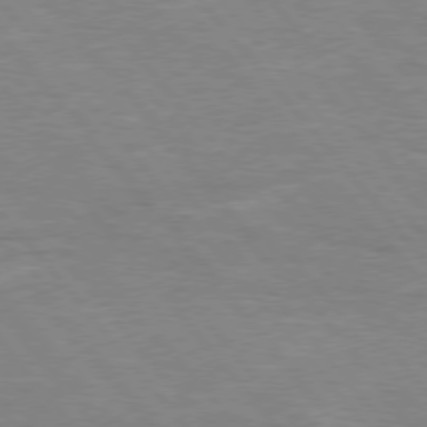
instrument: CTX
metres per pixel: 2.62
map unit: Hpe
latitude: 75.6883
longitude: -154.8380
